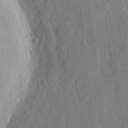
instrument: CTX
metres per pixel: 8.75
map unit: eHh
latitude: 5.9339
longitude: -73.0459
